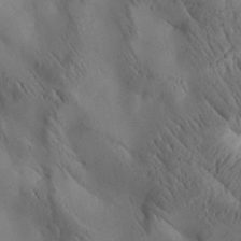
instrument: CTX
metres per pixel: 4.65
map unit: Aa
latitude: 25.3859
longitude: -143.0270
